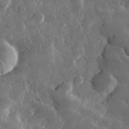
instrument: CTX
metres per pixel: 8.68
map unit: lHvf
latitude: 32.9514
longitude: -89.8773
